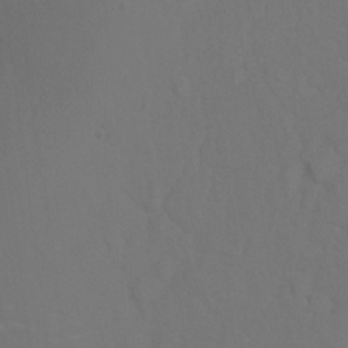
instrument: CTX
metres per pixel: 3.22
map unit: Ht
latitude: -7.1242
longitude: -32.6679
